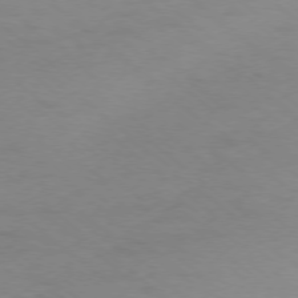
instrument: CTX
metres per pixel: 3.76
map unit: Ap
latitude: -77.7100
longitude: -76.5356
